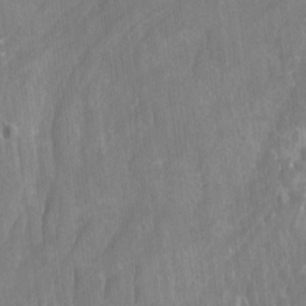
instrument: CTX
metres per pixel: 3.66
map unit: Aa
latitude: -11.6533
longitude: -68.3845
